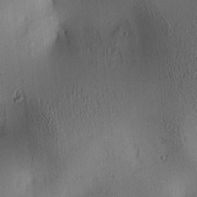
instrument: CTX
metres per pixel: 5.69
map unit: lAa
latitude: 6.0255
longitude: -114.0444
